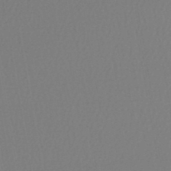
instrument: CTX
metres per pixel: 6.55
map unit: lHb
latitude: -45.6533
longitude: 74.4440
